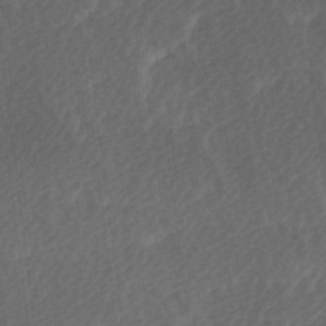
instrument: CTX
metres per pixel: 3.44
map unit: Ave
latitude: 9.7639
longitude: -106.7246
